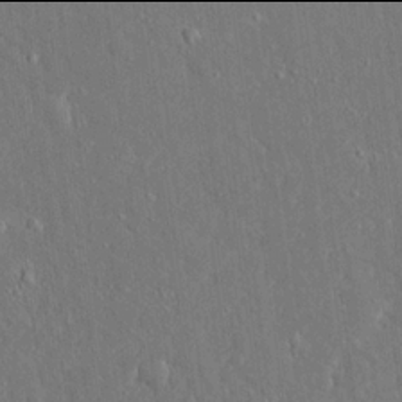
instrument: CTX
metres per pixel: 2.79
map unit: Ave
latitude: 17.9906
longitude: -140.8002
